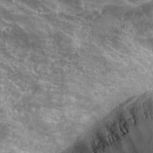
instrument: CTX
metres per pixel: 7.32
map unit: Hto
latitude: 29.6505
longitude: -45.7638
